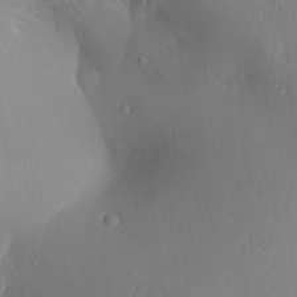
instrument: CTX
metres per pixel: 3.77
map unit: Aa
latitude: 30.7247
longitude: -141.3859
